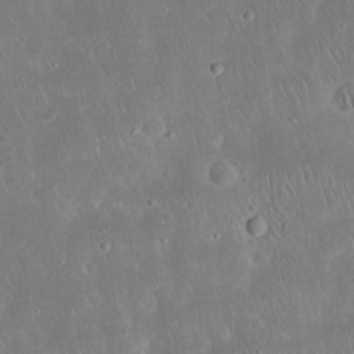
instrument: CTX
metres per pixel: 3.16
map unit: Nhu
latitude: 23.6505
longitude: -71.0647
